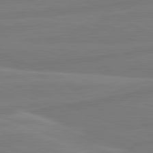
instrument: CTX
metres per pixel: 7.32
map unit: lApd
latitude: 81.8961
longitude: -175.0459
